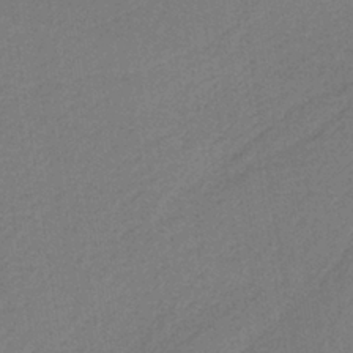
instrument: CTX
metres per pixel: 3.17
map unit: HNb
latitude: -38.1606
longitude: 54.7274
